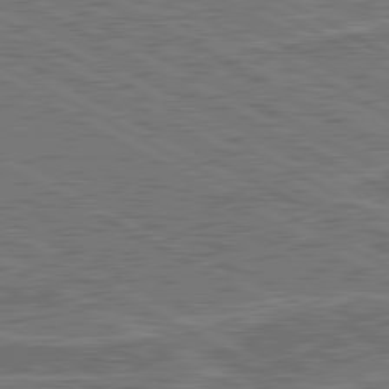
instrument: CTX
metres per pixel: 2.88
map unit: lApd
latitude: 80.7813
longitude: 118.9353
